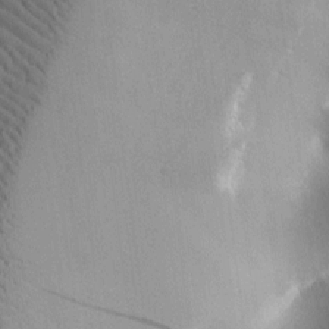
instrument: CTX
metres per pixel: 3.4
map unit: lAa
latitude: 1.1970
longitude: -116.0444
